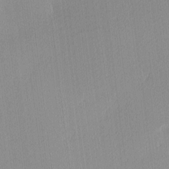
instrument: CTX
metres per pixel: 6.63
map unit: Ave
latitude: 3.3104
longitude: -114.1766
